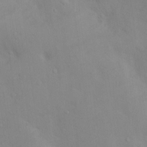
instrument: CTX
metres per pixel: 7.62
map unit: Nhu
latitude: 13.0459
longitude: -27.7261
